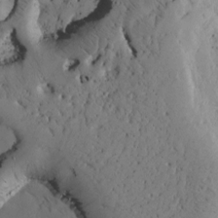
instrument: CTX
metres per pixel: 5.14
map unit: Htu
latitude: -3.3131
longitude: 168.9163
